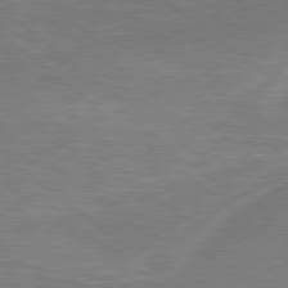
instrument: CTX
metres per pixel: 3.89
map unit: lApd
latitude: 78.8569
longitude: 179.4643
